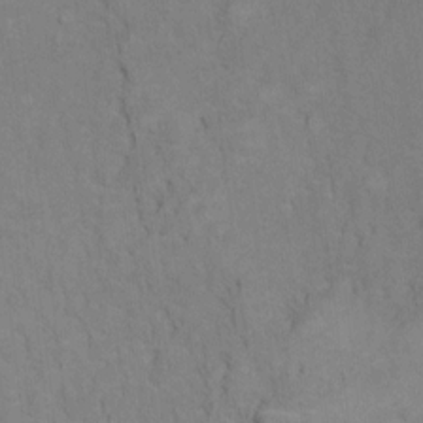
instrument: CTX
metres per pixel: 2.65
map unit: Hto
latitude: 7.5182
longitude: -37.4616
